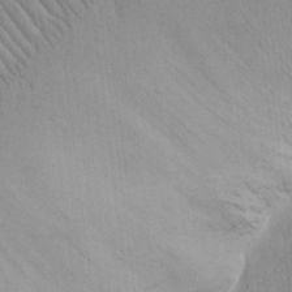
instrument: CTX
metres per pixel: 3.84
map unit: eHh
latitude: 16.1578
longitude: -71.8583
